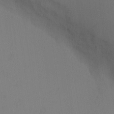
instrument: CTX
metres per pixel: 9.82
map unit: Nhu
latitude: -3.8233
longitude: -70.6301
